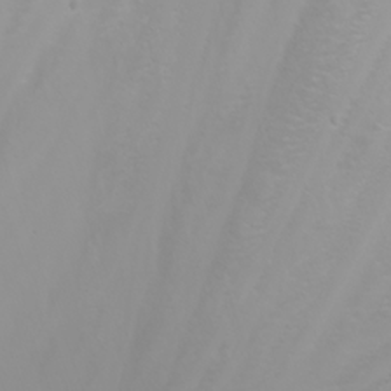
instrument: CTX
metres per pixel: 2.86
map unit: Nhu
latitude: -6.4629
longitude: -85.0459
